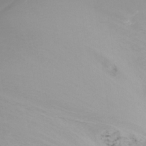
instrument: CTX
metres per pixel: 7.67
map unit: Ht
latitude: -16.3118
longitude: -49.8205
